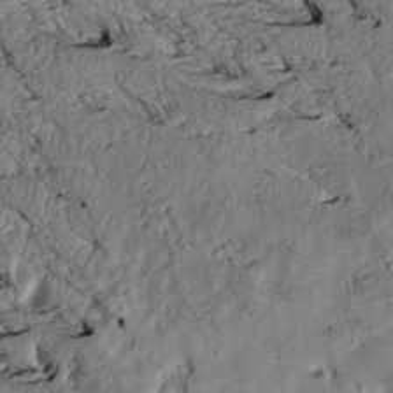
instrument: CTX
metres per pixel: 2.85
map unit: Htu
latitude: 2.7057
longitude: 149.9745
